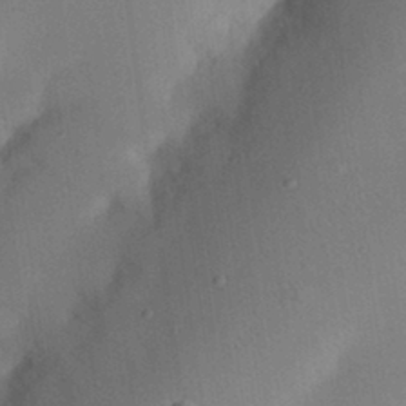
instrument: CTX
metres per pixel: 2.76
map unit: eHh
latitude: 25.4237
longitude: -70.4223
